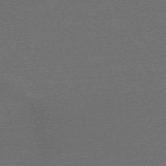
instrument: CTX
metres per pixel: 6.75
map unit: eHh
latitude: -63.7666
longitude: 53.0675
